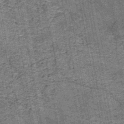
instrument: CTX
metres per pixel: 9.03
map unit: HNb
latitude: -45.0675
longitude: 53.1431
